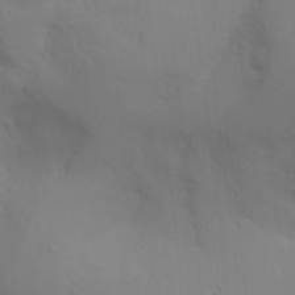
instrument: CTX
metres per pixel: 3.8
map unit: Aa
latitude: 26.5168
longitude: -131.3293
